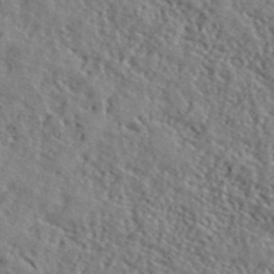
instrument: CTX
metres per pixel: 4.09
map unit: lHvf
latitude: 41.2725
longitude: -88.6302
